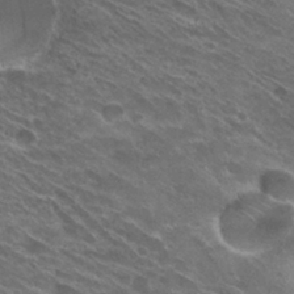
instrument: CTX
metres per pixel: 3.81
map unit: Hto
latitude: 29.2537
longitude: -44.0255
